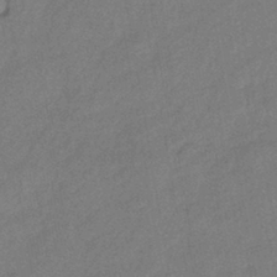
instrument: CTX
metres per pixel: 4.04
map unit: eHb
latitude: -42.4817
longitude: 82.6518
